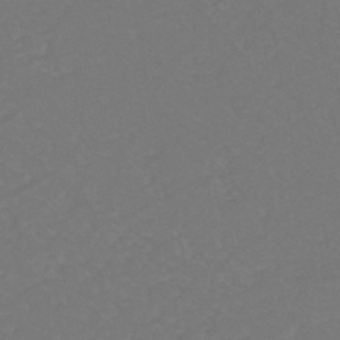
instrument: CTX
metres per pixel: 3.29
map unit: eHh
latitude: -44.2928
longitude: -29.2726
